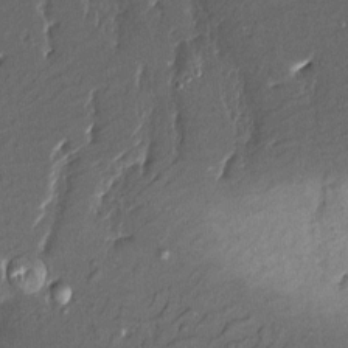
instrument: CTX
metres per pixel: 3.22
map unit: HNhu
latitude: 4.1578
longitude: 8.1228
